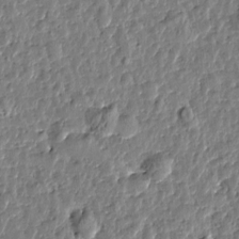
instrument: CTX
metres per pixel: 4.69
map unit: Htu
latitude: 0.8758
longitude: -178.6113
